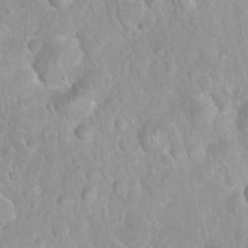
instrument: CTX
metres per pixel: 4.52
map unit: Nhu
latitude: 26.8569
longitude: -63.4994
